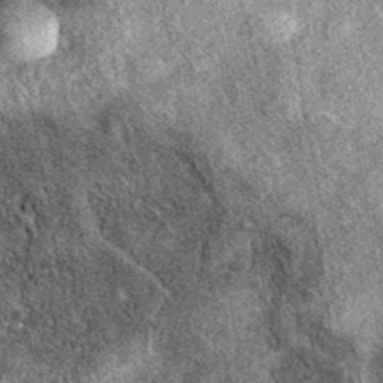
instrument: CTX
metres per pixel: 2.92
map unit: eAb
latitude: 38.3089
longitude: 108.3684
